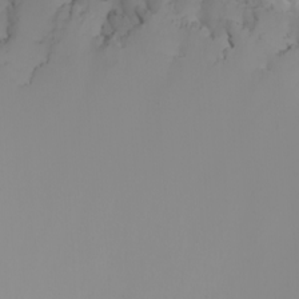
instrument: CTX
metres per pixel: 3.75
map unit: Nhu
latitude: -6.5573
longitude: -84.1956
